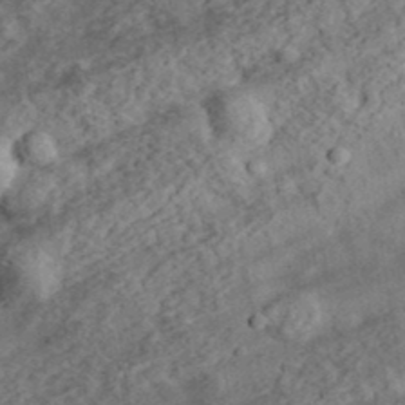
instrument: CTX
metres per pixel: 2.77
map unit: eHh
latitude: 37.0459
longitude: -79.7450
